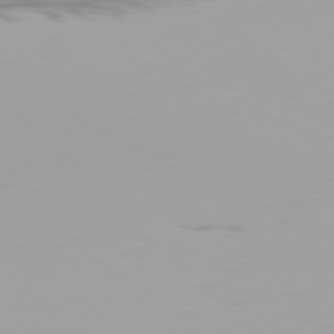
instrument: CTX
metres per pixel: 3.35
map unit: Hpe
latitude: 77.4804
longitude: -137.3293
